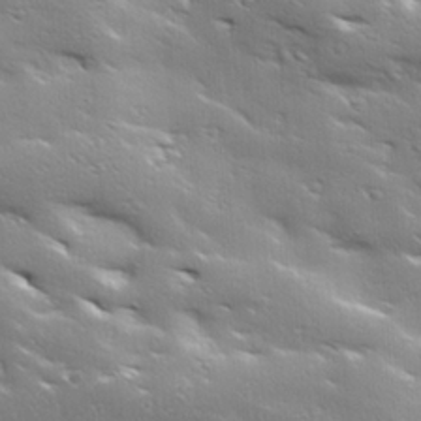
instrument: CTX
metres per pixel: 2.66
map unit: Ave
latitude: 18.5168
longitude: -137.0837
